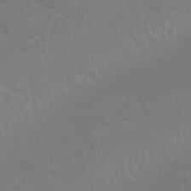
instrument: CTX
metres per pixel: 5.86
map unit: Nhu
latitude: 26.9325
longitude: -61.3859
